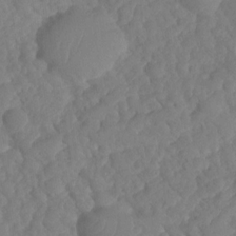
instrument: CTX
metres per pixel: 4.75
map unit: HNhu
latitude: -25.0864
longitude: 50.0850
